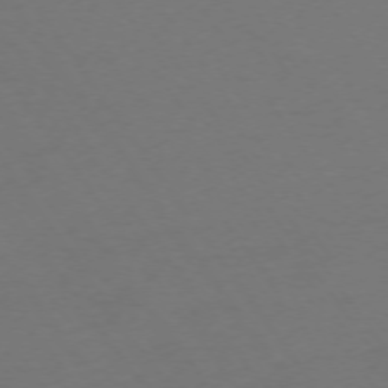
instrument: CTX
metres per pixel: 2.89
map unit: Ap
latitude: -74.5007
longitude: -71.9339
